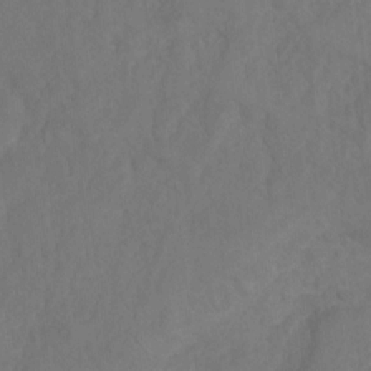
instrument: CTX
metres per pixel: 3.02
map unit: Ht
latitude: 5.5182
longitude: -30.0255
